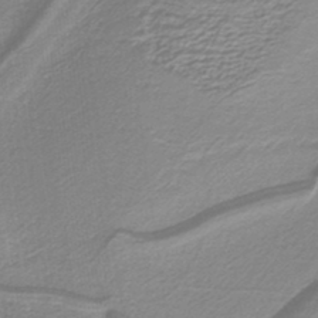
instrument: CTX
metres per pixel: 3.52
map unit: lHb
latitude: -40.0661
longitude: 53.3698
